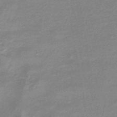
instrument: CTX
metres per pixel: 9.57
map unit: eHb
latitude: -45.4265
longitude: 82.8597
